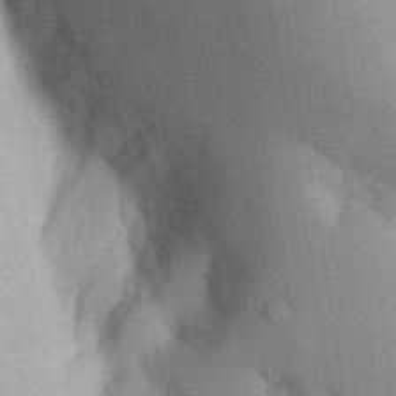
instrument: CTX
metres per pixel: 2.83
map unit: Aa
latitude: 32.6113
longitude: -142.2523
